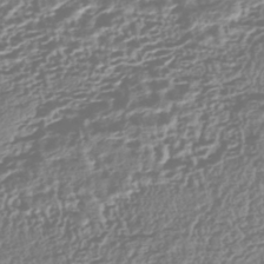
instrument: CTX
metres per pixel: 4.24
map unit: HNhu
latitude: -43.5399
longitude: 106.9920
